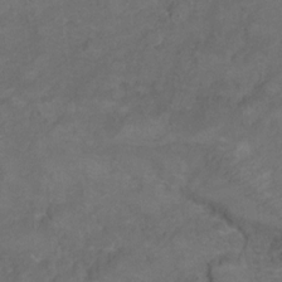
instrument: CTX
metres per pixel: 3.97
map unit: Hto
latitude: 5.5371
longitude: -36.3656
